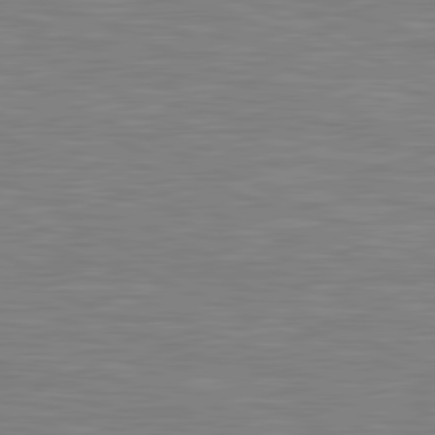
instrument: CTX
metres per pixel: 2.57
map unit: lApd
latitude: 81.1970
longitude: -170.4979
